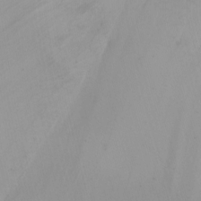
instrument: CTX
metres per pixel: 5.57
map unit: Aa
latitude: -3.3320
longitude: -72.6491
